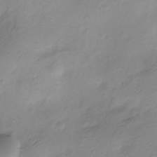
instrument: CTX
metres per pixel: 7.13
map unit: Nve
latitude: -21.8800
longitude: 107.1431
